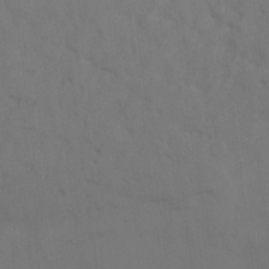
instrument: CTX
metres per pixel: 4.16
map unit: Ht
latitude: 12.2712
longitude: -40.9513
